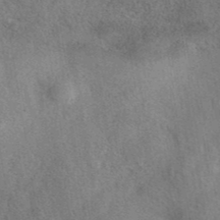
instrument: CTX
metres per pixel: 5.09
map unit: eAb
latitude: 40.6301
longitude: 107.8612
